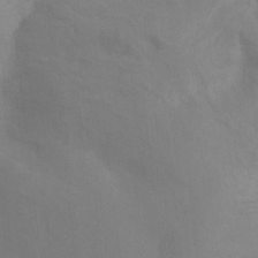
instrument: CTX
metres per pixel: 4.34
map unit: Ht
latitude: 3.5182
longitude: -27.8772
